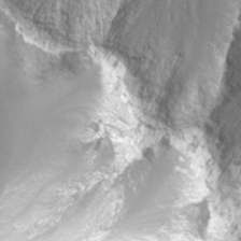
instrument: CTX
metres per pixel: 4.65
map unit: Nhu
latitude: -8.1417
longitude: -73.7072
